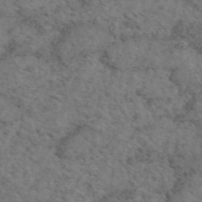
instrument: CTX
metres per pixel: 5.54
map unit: eAb
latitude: 46.7624
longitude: 118.3873
